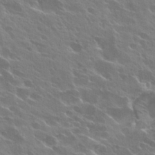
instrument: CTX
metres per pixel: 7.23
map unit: Hto
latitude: 27.4427
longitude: -41.1781
